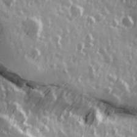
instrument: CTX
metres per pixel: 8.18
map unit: Hve
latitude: 26.3089
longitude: 146.8030
